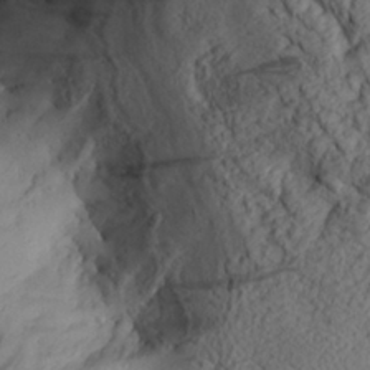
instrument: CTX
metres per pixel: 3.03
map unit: Aa
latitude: 30.2901
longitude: -134.1577
